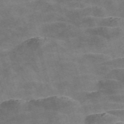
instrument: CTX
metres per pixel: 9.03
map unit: Nve
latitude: -58.4440
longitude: 64.3495
